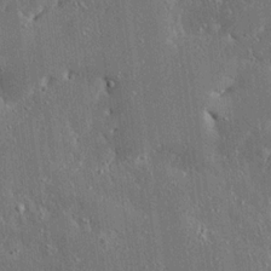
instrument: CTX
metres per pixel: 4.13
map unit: Ave
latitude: 17.8017
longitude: -140.2711
